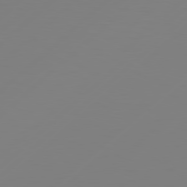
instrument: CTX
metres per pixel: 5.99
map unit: Hpe
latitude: 78.4412
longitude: 173.4454
